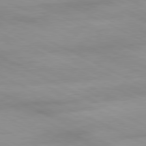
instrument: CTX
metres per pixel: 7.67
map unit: Ap
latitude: -81.0865
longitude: -92.2900
